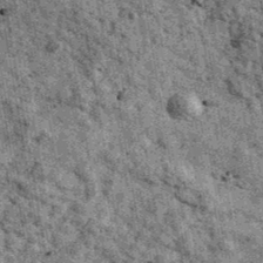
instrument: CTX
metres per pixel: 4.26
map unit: Ave
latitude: 40.0255
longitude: -107.6316
